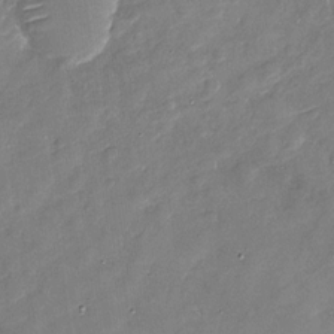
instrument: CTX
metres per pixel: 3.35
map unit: Nhu
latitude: -27.7855
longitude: -77.9528
